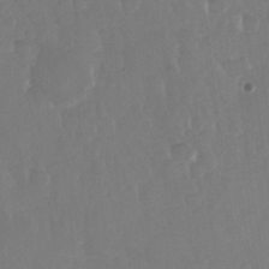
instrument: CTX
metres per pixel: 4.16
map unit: Nhu
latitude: 28.9702
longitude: -56.7813
